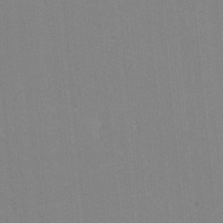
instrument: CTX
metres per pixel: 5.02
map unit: lHvf
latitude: -11.4454
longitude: -103.5560
